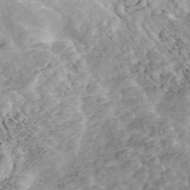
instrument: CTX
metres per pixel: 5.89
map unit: ANa
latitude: 45.8961
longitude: 25.3887
